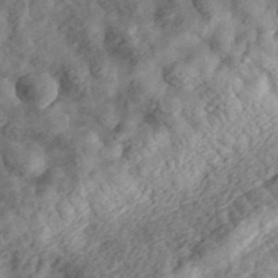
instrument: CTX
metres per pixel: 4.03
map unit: eHh
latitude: 35.7260
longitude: -79.2726
